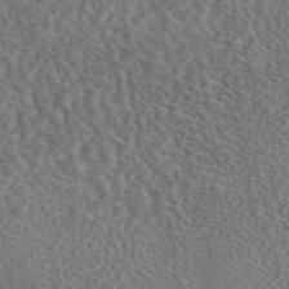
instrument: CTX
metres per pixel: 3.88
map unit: eAb
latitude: 45.0269
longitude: 111.7099
